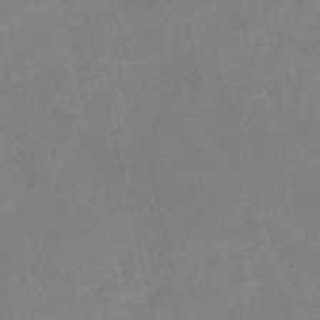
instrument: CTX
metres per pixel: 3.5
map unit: HNb
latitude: -53.8800
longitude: -37.0270
